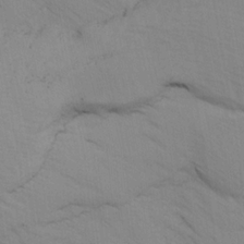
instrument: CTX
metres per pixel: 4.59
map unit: Ave
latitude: -1.2754
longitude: -112.2522
